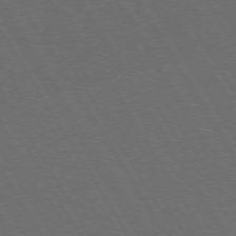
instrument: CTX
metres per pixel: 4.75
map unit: Hpe
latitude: 73.6505
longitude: -127.8395
